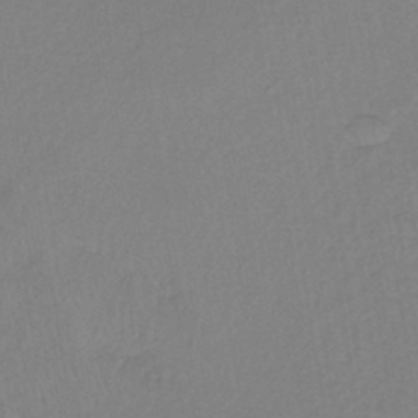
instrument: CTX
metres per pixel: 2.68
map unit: lHb
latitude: -41.6722
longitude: 64.3307
